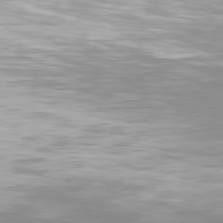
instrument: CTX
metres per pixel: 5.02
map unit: Hpe
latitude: 77.1970
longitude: -131.9906
